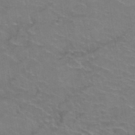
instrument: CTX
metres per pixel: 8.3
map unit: Hto
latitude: 38.7624
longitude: -41.9717
